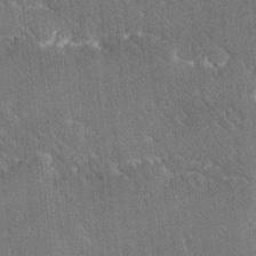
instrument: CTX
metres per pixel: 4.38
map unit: Ave
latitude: 20.2712
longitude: -137.6505
